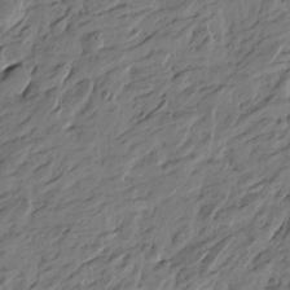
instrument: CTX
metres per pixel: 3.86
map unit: Htu
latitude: -4.9919
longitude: -177.1214
